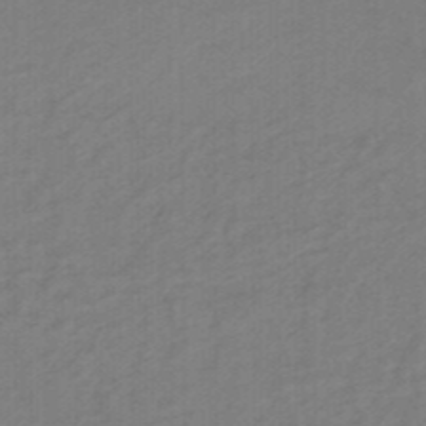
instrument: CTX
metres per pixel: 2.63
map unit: HNhu
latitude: -46.8030
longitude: 89.4265
